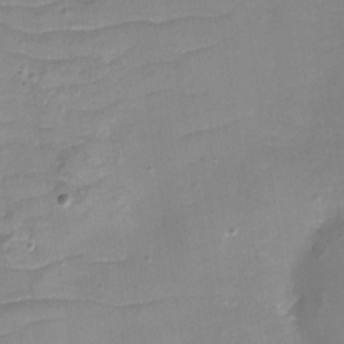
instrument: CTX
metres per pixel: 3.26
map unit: eHh
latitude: -3.8611
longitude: -76.0822
